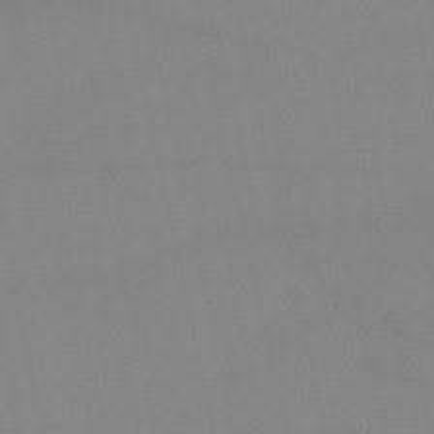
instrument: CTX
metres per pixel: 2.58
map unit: lHb
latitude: -46.9164
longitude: 67.1053
